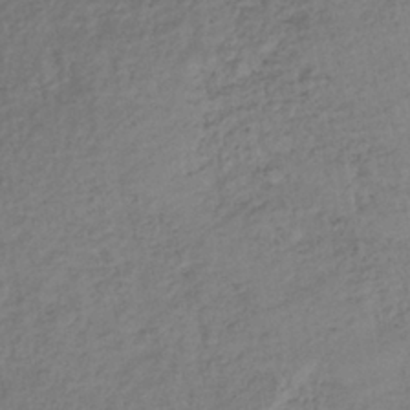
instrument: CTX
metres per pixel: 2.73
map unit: lHb
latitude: -37.4454
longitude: 68.5006
